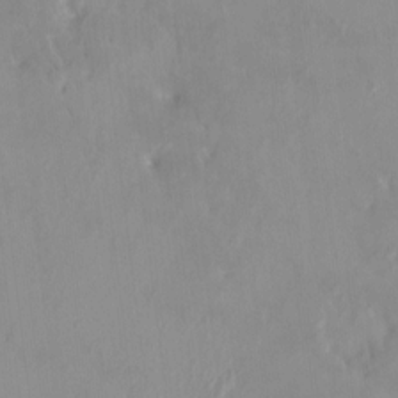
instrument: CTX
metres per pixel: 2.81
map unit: HNhu
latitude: 6.3845
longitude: 2.4440
